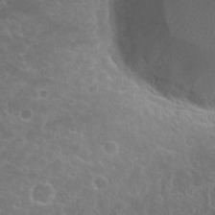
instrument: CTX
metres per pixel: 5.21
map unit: Nhu
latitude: 26.8947
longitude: -51.3481
